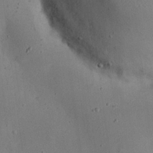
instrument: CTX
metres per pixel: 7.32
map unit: eHh
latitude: 24.2144
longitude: -70.5168
